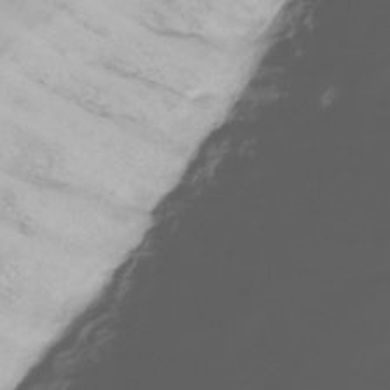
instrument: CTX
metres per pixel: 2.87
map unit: Hve
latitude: -31.0486
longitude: 90.1417
